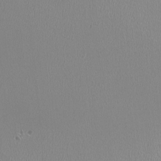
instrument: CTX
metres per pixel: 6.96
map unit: HNhu
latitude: -1.5399
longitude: -0.5545
